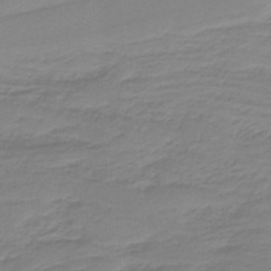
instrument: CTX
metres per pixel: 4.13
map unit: HNb
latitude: -37.1620
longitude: 55.6533
